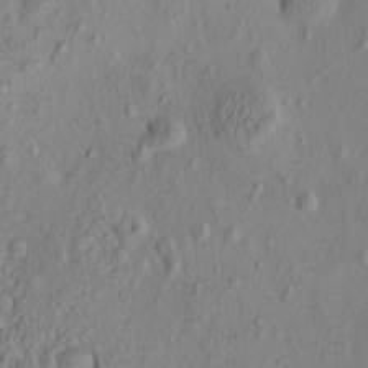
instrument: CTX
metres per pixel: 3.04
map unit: eHh
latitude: -0.4251
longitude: 17.2187
